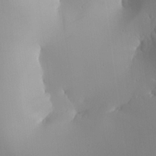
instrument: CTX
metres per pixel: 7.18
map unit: Aa
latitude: 23.1592
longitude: -127.0837
